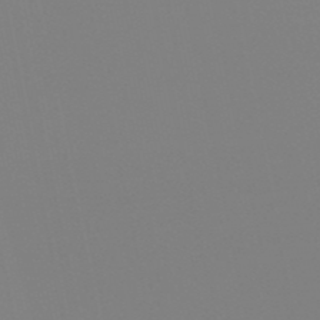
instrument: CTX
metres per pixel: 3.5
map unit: eHb
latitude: -50.9920
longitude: 76.0850
